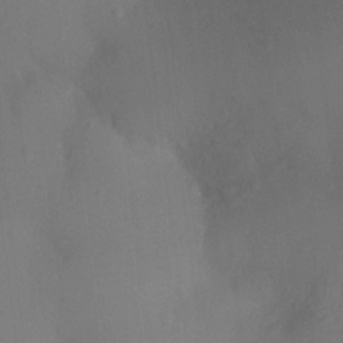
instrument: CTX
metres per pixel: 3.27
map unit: Ht
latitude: -9.3510
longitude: -23.7827
